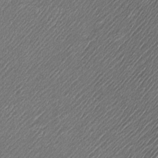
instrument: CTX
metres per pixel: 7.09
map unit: Htu
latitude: -6.8975
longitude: 159.2754
